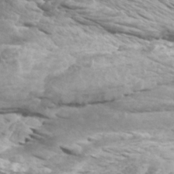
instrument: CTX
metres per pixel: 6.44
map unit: Htu
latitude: -5.8800
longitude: -75.3860
